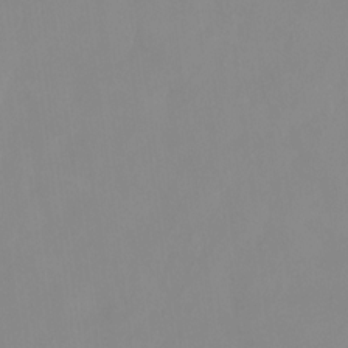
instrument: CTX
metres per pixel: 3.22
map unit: HNhu
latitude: 0.1955
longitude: -4.1200
